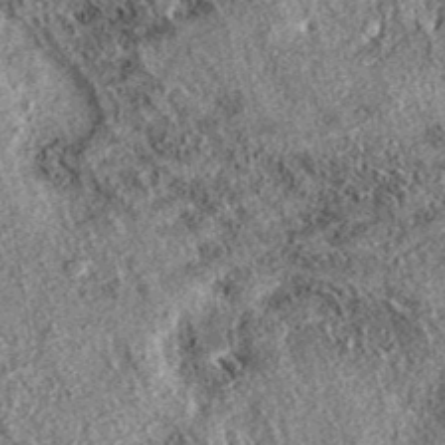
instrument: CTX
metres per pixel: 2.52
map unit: eAb
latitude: 37.1781
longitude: 108.0661
